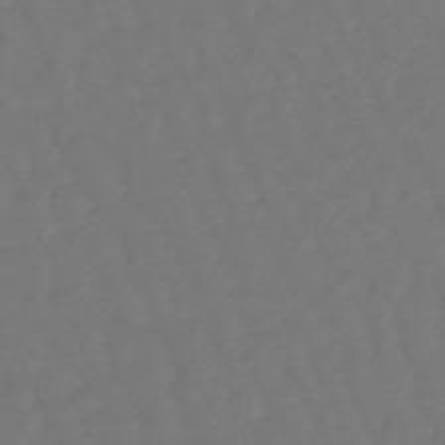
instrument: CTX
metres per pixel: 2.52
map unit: eHb
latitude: -47.0297
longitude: 81.6722
